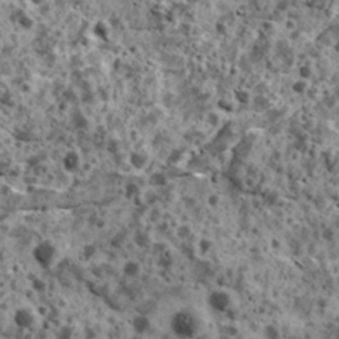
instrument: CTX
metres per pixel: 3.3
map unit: Ave
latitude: 18.2333
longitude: -134.6301
